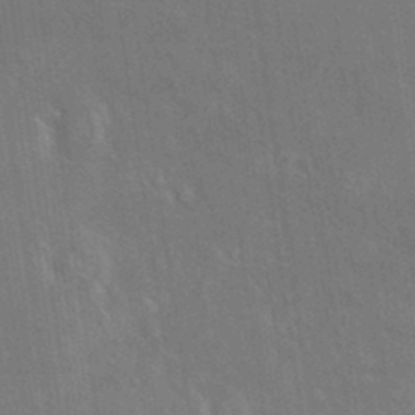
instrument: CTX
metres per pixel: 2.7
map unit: HNhu
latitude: 4.8191
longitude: 9.0864
